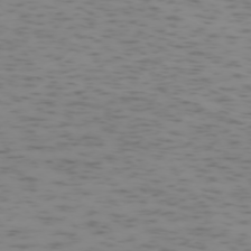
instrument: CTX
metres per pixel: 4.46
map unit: Ap
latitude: -73.8800
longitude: -73.0648
